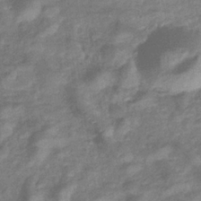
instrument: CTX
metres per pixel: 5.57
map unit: eHb
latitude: -33.3510
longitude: 74.4251
